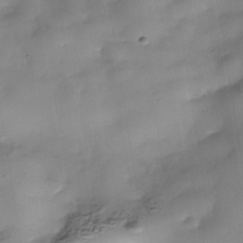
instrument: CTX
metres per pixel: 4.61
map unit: Nhe
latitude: -38.0661
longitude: -117.2537
